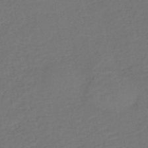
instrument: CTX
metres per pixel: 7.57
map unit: lHb
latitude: -43.0297
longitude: 76.5007
